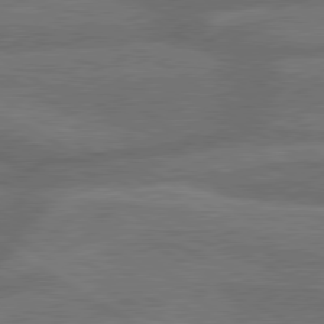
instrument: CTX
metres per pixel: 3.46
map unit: lApd
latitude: 79.9528
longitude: -165.7639
